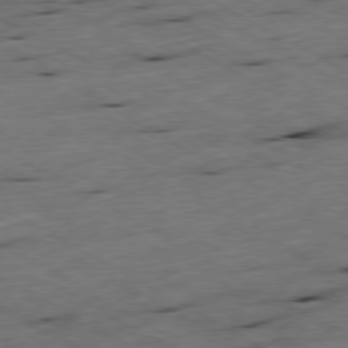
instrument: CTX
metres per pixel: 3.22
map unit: Ap
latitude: -79.2376
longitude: -68.2712
